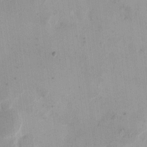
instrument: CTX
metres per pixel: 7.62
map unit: eHh
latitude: 11.4238
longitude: -68.4223
